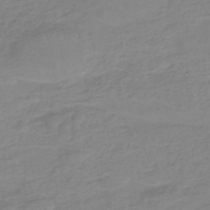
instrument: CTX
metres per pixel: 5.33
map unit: eHh
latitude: -44.9164
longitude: -29.5371
